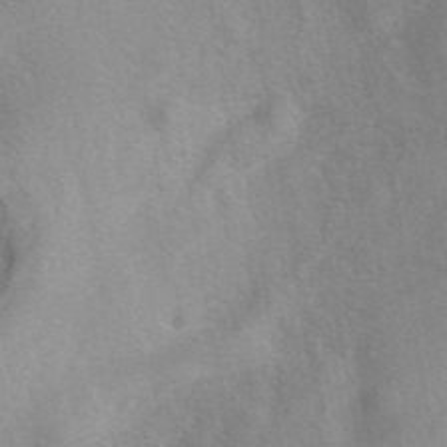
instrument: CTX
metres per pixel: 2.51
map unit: eAb
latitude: 40.9702
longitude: 104.2172
